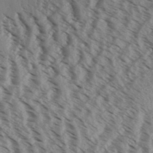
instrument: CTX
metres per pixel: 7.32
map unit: Aa
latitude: 32.1011
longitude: -139.1781
